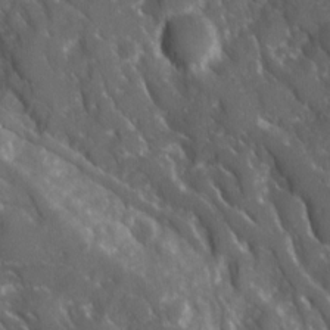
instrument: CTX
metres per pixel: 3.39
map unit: Ave
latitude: 15.9151
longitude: -131.3104
